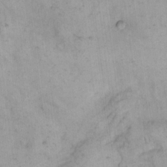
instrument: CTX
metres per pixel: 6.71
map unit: eHh
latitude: 15.2348
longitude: -66.3278
